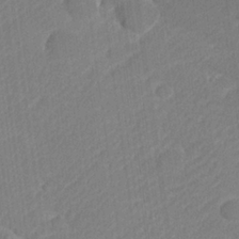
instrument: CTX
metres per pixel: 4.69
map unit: lHvf
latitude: 25.5938
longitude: 141.4832
